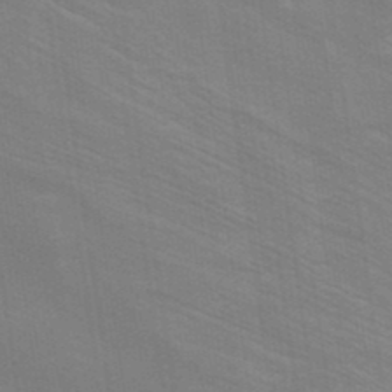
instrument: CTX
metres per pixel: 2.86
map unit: ANa
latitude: 39.6694
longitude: 22.1039
